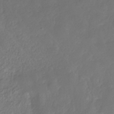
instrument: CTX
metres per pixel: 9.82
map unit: HNhu
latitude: -29.5777
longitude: 67.2376
